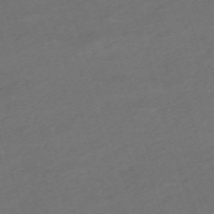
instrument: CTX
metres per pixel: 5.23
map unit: eHh
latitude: -62.8219
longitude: 54.0661
